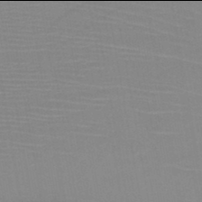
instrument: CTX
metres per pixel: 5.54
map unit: HNb
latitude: -46.0094
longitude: -42.8947
